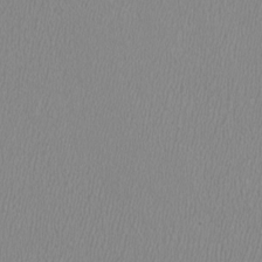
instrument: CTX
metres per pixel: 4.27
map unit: HNhu
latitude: -0.0283
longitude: -0.9324
